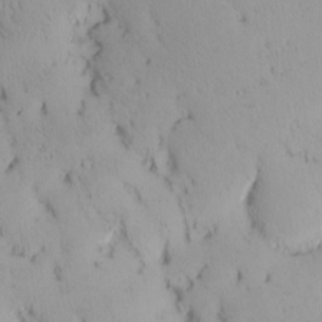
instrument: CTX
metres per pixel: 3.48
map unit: eHh
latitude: -1.8045
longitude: 20.4062
